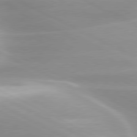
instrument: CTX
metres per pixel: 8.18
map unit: lApd
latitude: 79.8206
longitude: -120.0444
